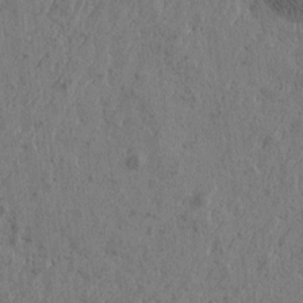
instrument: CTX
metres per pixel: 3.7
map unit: Htu
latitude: -5.1431
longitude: 179.7666
